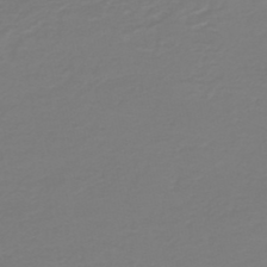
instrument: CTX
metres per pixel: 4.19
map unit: HNb
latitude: -46.5007
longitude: 54.1417
